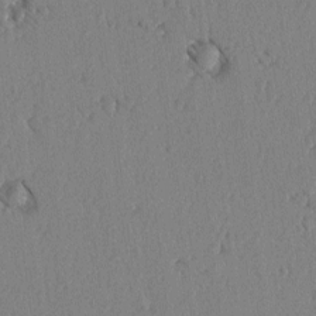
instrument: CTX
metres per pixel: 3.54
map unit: lAvf
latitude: -5.2754
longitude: -114.7813
